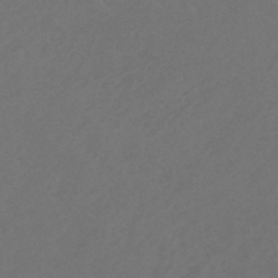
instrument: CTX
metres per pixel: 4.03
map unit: lHb
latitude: -45.0486
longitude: 69.1620
